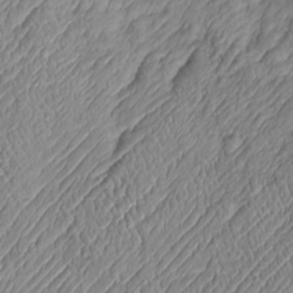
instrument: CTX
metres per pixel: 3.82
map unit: Htu
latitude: -6.3684
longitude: 155.8044
